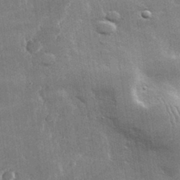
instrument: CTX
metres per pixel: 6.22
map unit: lHvf
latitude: 32.2711
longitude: -91.6883
